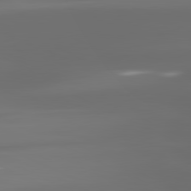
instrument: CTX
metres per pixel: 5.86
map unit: lApd
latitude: 81.6694
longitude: -136.3468
